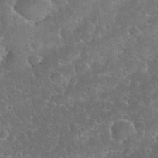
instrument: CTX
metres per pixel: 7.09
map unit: eHh
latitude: 35.7260
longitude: -64.5735
